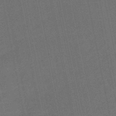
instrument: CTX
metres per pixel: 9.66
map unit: lHb
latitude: -50.7085
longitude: 80.3873
